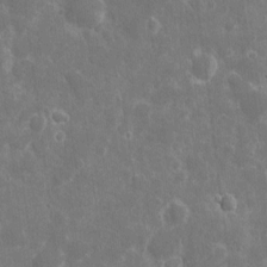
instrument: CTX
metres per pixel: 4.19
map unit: eHh
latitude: 7.3860
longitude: -70.1011
